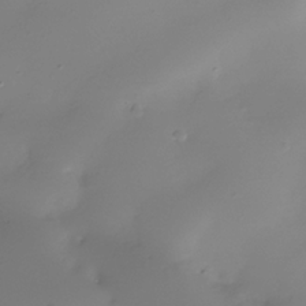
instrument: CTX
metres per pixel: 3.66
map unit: Nhe
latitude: -36.3117
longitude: -117.3860
